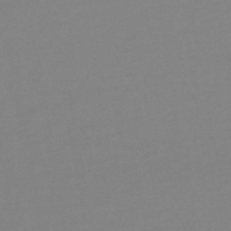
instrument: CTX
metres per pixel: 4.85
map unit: eHb
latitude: -49.9178
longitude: 73.8989
